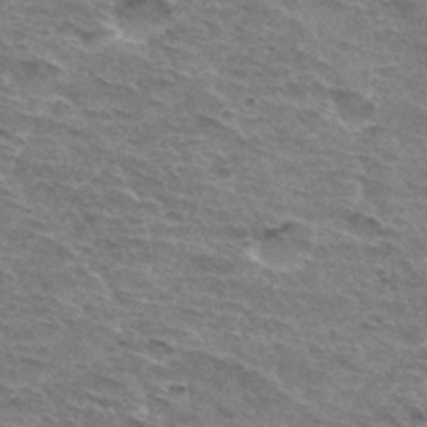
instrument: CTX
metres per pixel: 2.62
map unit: Hto
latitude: 33.1781
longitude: -45.1592
